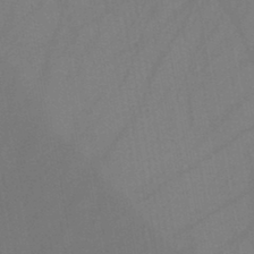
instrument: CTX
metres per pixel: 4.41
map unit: HNb
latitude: -45.1620
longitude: -39.7072
